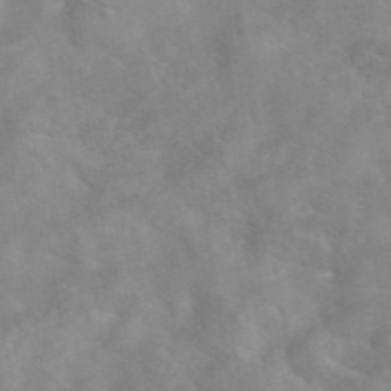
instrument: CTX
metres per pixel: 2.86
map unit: eAb
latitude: 45.8205
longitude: 127.0108
